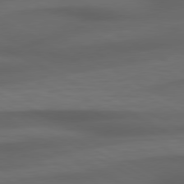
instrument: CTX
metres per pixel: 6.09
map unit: Hpe
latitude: 79.1781
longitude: -119.5182
